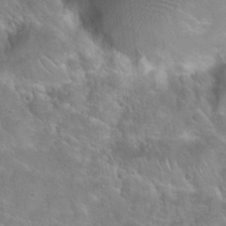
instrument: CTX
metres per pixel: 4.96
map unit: Hto
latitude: 22.0255
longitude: -51.6505
